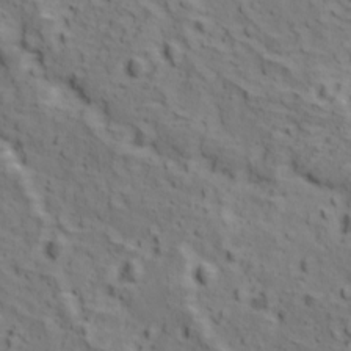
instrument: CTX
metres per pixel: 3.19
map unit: Ave
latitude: 11.6694
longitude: -105.0459
